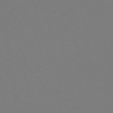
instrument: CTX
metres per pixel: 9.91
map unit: HNb
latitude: -35.5588
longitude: 55.4643
